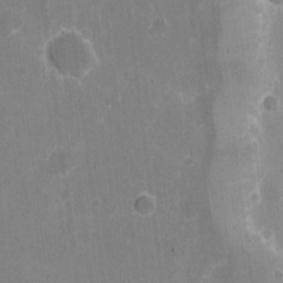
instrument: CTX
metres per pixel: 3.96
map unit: eHh
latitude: 7.1970
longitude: -67.1781
